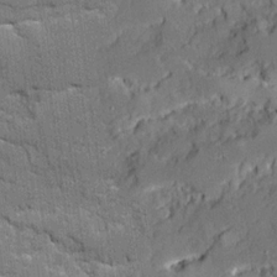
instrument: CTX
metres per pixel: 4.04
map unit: Ave
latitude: 20.4979
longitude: -128.6490
